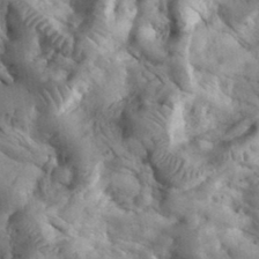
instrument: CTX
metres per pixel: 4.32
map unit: eHh
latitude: 35.1025
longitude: -68.1389
